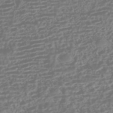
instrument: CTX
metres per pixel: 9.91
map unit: HNhu
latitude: -43.6532
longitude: 104.4062
